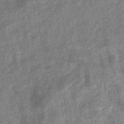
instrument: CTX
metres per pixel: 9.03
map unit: eHb
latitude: -34.4062
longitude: 78.0472
